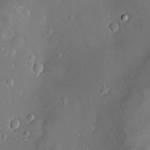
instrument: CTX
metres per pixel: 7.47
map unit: Hve
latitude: -10.4818
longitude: 174.9352
